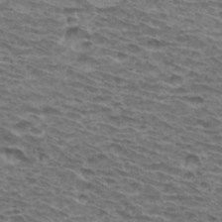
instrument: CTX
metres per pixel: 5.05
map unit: Hto
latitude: 34.1955
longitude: -39.8961
